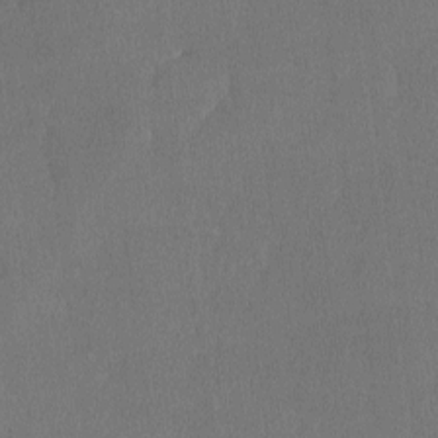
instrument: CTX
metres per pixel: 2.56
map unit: lHvf
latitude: -11.6911
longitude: -100.4034
